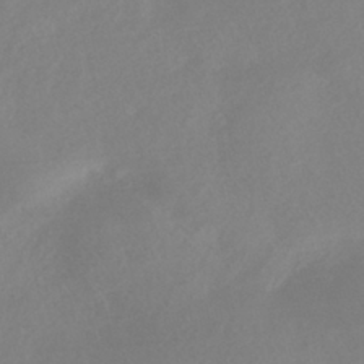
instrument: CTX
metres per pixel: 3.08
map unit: HNhu
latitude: -40.7274
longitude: 93.3321
